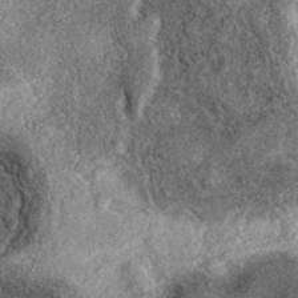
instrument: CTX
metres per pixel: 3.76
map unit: eAb
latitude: 38.6490
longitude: 107.8422
